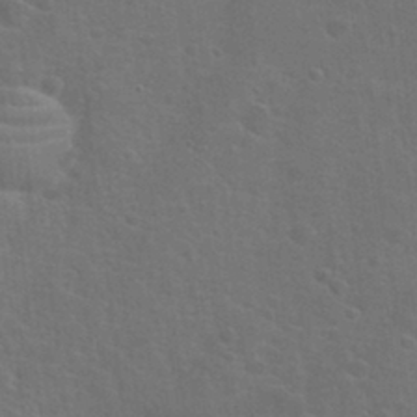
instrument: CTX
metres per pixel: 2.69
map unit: Hto
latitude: 23.2537
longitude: -47.5560
